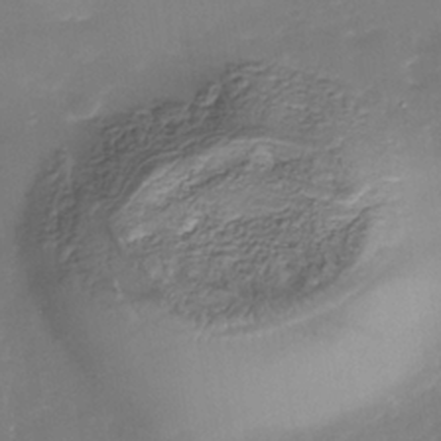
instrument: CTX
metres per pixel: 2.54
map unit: Nhe
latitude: -36.2361
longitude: -89.5183
